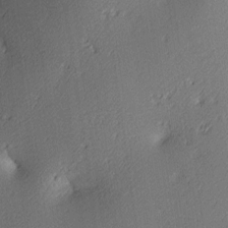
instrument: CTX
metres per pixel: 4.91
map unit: lAa
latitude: 4.1200
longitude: -116.2712
